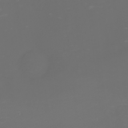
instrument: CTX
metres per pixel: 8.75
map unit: eHh
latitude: -1.5399
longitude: -78.8758
